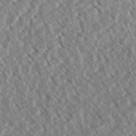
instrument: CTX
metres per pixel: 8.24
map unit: eHh
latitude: 34.0255
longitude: -140.2900
